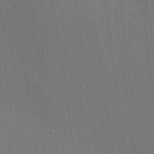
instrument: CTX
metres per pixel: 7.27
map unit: lAa
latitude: 20.4790
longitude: -138.7813
